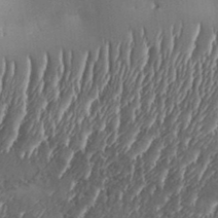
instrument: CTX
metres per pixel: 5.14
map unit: Aa
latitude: 33.5182
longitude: -134.8002
